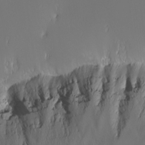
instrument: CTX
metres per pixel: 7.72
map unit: Nhu
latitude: -3.9367
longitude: -89.2726
